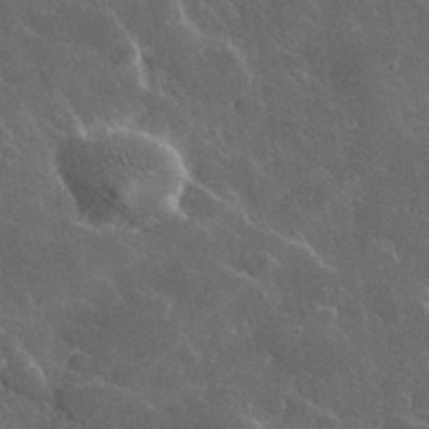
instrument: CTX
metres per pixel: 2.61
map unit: lHvf
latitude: 35.9906
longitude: -92.0444
